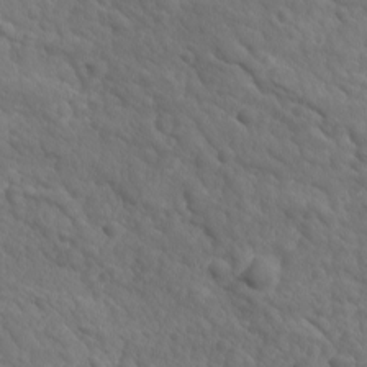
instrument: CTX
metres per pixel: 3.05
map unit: Ave
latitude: 17.8394
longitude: -132.4601
